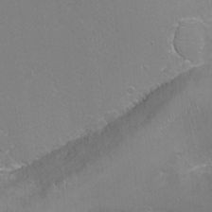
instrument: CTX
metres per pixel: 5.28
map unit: Ht
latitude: -14.9353
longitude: -40.7624
